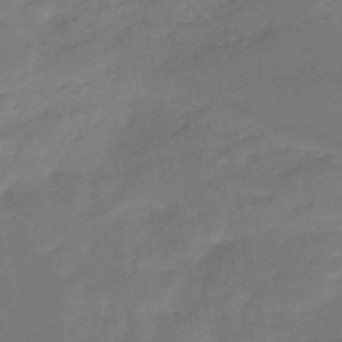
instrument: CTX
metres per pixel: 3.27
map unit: HNb
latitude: -50.7274
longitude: -39.4048
